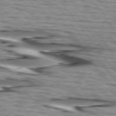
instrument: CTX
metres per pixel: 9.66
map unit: lApd
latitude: 74.6679
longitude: -72.1578
